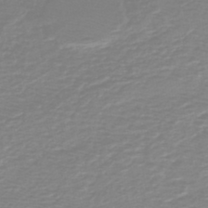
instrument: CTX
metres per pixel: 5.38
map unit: HNb
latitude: -45.5777
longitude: 54.1039
